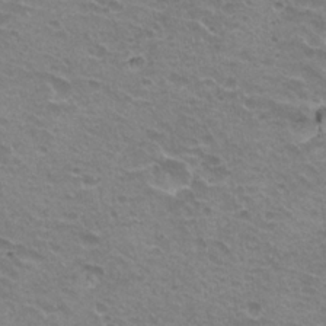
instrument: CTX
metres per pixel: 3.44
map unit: Hto
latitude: 20.8758
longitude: -32.0822
